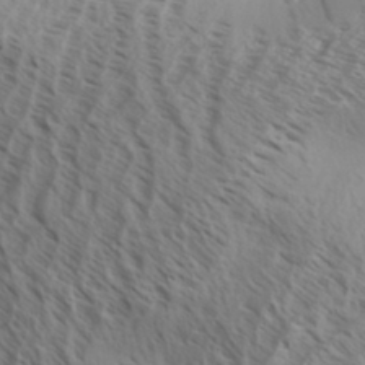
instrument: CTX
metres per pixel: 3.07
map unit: Aa
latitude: 33.2915
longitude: -138.8758
